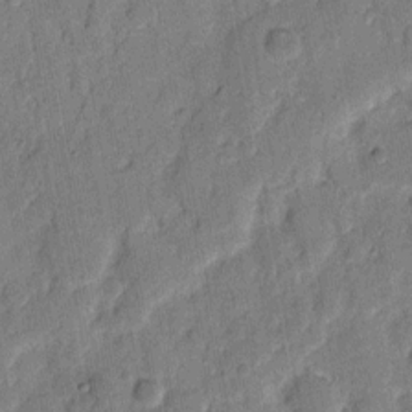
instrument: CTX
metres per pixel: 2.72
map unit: eHh
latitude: 8.6302
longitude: -66.3656
